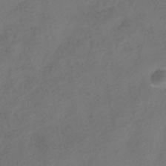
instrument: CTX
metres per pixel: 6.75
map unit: HNhu
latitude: -39.8989
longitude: 104.3306
